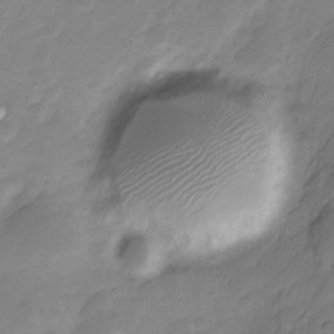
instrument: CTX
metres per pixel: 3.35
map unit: Nve
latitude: -21.4832
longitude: 107.2943
